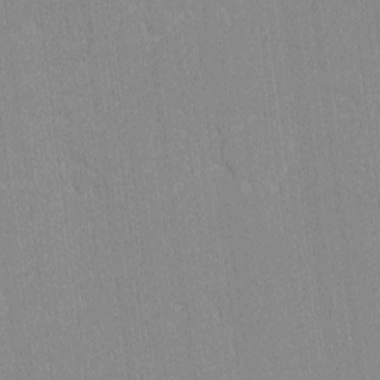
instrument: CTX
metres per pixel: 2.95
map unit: lHvf
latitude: -11.9556
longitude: -104.5924
